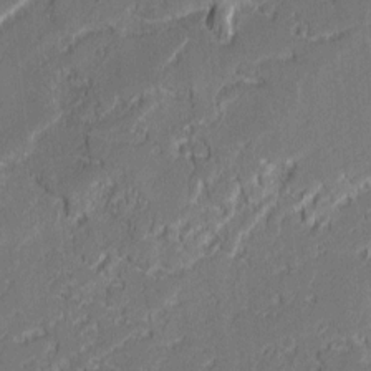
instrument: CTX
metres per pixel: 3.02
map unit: lAvf
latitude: -0.3496
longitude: -108.2900
